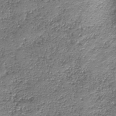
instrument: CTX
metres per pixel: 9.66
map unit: eAb
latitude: -39.6722
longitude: 51.5399
